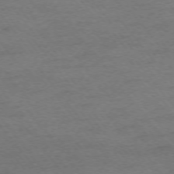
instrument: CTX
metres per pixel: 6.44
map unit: Ap
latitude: -74.8975
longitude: -78.5735
